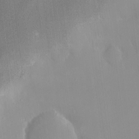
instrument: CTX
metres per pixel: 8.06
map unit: HNhu
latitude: 3.6505
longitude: 7.1809
